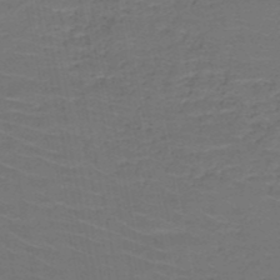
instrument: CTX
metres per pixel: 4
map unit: HNb
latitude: -50.3495
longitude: -48.1011
